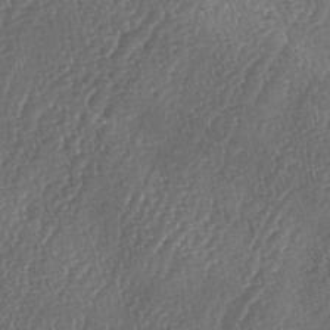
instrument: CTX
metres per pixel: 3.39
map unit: lAa
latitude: -5.0486
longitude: -129.5182
